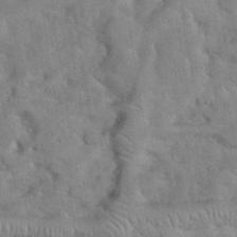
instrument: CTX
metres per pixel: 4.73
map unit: eHh
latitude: 37.7828
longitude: -64.8569
